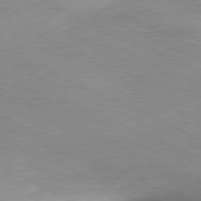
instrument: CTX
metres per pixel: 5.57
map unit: Ap
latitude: -80.4251
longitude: -67.3481
